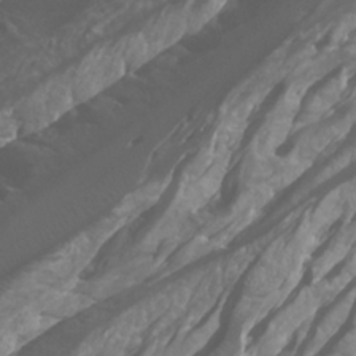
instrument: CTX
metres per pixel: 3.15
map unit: Htu
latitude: -5.2942
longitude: -75.6694
